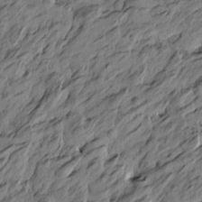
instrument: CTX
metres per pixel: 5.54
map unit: Htu
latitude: -5.8611
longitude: -178.8569
